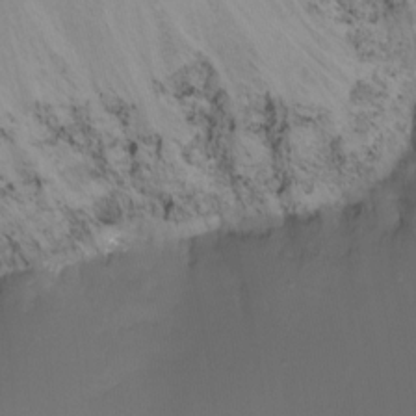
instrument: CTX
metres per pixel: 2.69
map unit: Nhu
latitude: -8.3495
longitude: -50.5167
